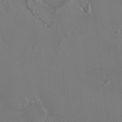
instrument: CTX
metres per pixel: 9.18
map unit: HNhu
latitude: 2.4979
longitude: 6.7085
